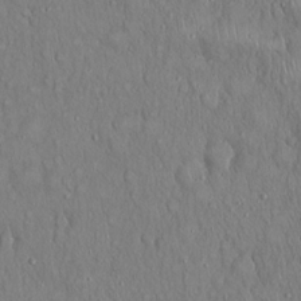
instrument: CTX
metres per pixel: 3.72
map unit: Hto
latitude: 18.4790
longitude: -60.1955
